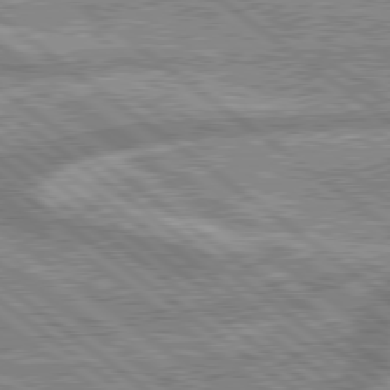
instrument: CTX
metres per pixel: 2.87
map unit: lApd
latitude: 79.4805
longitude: -168.1389
